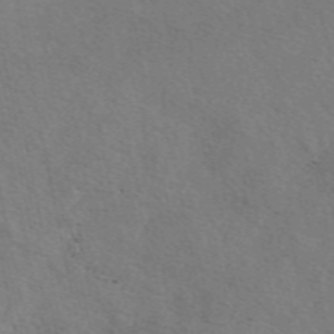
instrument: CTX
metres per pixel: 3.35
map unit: eAb
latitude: 50.6868
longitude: 109.8044
